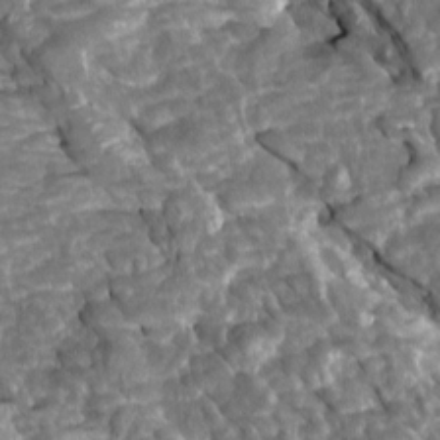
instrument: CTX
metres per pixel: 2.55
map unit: Htu
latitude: 1.4237
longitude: 142.3684
